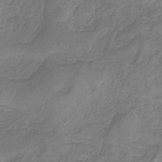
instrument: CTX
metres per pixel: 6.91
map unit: HNb
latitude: -35.1809
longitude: 55.7289
